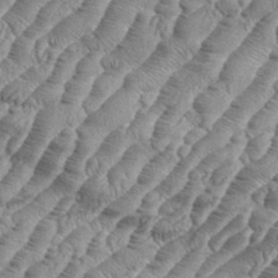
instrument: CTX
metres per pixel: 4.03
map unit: eHh
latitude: 36.5546
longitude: -137.0270
